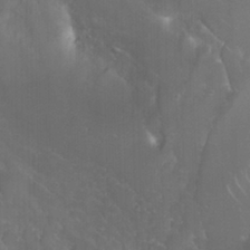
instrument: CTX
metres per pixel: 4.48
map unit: Nhu
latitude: 24.2522
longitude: -63.4427
